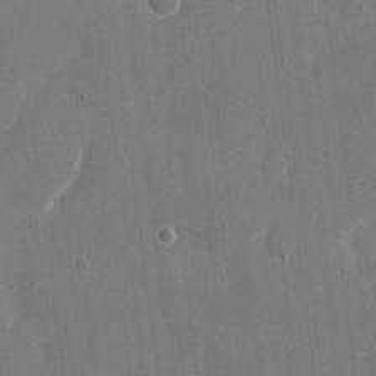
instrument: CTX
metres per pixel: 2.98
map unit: eHh
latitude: 7.0647
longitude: -67.9906
